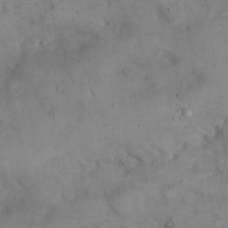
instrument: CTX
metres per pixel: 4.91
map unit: eHh
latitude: 21.3860
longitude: -61.3292
